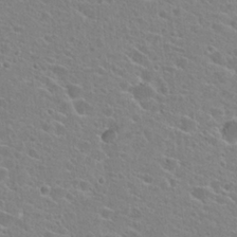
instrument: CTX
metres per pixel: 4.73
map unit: Hto
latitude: 24.5923
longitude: -44.8758
